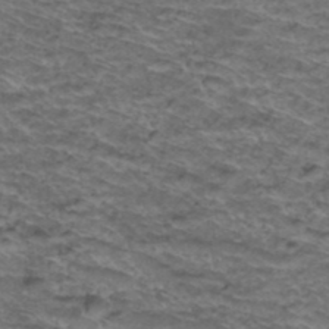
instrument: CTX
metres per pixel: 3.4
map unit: Hto
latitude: 38.2900
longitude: -44.1200
